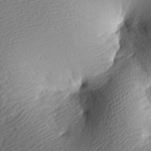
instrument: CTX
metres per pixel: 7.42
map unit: lAa
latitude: -9.3698
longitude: -125.9906
